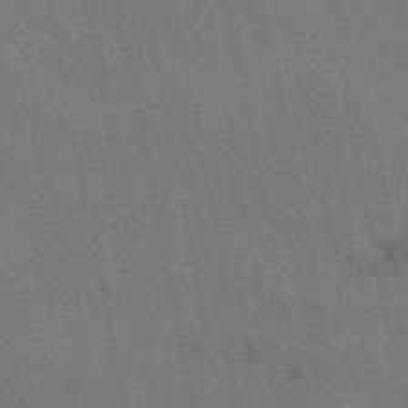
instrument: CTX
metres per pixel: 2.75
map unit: eAb
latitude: 51.5938
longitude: 115.1242
